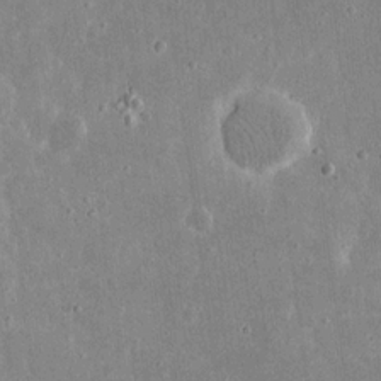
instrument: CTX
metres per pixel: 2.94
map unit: eHh
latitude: 16.3278
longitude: -71.1970
